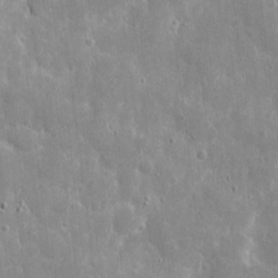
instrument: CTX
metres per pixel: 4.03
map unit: eHh
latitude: 8.5168
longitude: -69.9906
